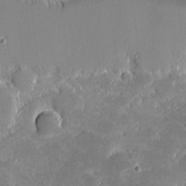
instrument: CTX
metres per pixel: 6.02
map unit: eHh
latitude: -1.4644
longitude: -85.7072
